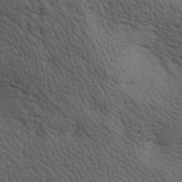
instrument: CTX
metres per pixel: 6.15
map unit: lAa
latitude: -7.1242
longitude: -125.4426
